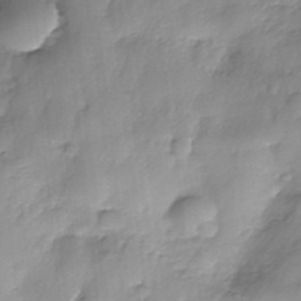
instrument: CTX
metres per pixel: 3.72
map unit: Nhe
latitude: -37.4076
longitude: -148.3656
